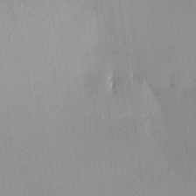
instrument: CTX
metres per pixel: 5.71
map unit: HNhu
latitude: 14.1956
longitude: 12.7085
